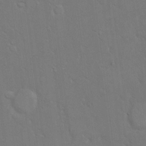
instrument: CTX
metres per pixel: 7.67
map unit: eHh
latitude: 17.1025
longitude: -66.0255
